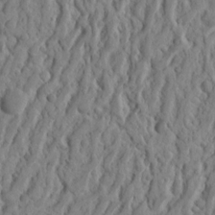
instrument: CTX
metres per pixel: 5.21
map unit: Ht
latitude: 8.7246
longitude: -75.7639
